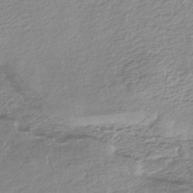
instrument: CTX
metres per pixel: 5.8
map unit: lHb
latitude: -45.3888
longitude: 61.1620
